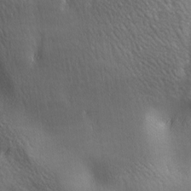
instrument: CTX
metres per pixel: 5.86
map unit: lAa
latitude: -6.4629
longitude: -121.7639
